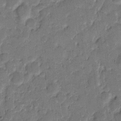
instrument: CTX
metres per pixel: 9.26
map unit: eHh
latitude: 9.5371
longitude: -65.1214
